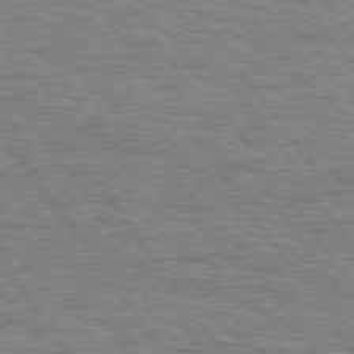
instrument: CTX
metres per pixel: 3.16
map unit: Hpe
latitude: 74.8380
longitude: -138.3656
